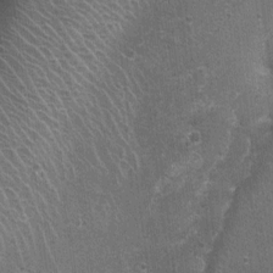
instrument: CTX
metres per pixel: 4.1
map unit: Nhu
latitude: 0.9324
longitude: -17.3481
